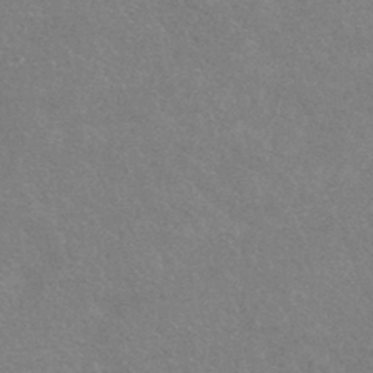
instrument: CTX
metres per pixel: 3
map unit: HNhu
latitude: -42.5951
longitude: 92.8030
